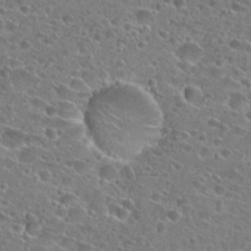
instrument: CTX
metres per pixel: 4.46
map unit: Hto
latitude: 25.2537
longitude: -45.9150
